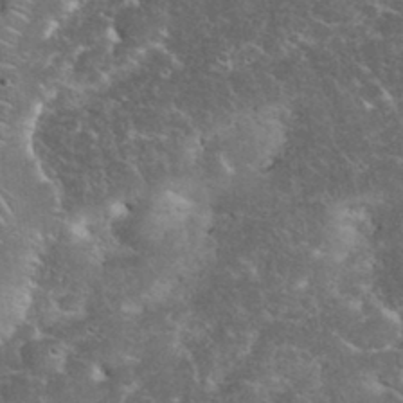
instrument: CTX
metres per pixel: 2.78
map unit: eHh
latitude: 35.4993
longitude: -64.9703
